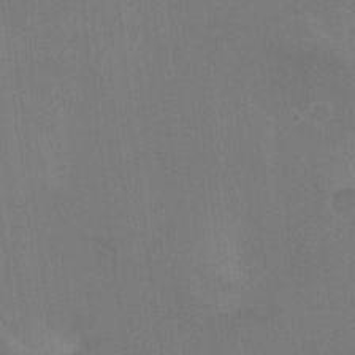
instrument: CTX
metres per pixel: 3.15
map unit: Nhu
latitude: -13.7667
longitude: -40.2333
